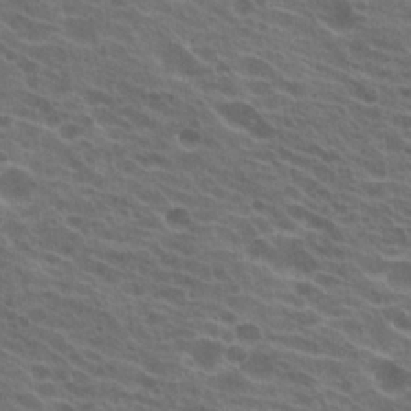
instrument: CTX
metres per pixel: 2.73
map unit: Hto
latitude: 22.3656
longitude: -38.4034
